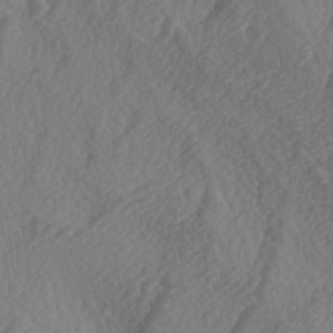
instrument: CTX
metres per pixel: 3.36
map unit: lAa
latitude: -4.0094
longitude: -123.4237
